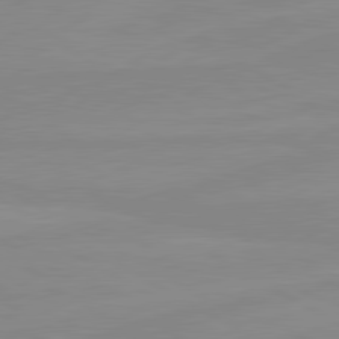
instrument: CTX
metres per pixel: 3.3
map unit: lApd
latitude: 80.4979
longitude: -176.1200
